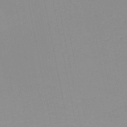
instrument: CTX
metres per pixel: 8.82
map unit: HNb
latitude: -51.1242
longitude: -53.2537
